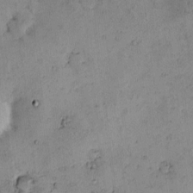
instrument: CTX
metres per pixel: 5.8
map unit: eHh
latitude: -0.3307
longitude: 19.2754
